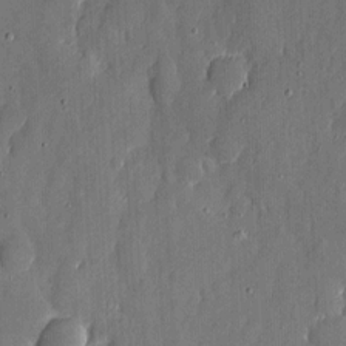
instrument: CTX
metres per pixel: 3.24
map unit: eHh
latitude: 6.7813
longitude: -68.8002
